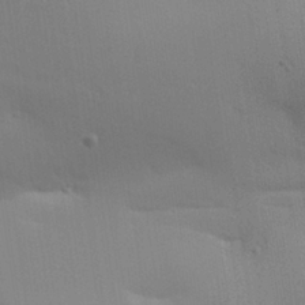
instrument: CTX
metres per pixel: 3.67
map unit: Aa
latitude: 27.3482
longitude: -130.4034
